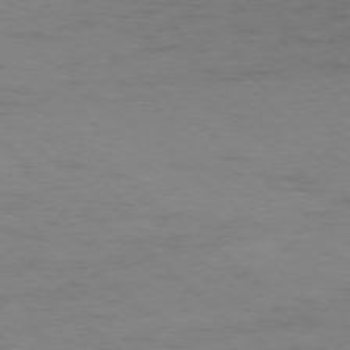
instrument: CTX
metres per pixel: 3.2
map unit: Ap
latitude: -77.2754
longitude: -76.8002
